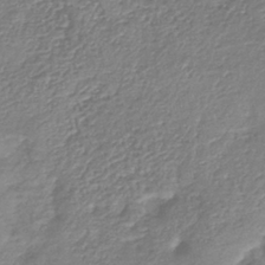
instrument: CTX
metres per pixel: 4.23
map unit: eHb
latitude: -40.2172
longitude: 78.6518
